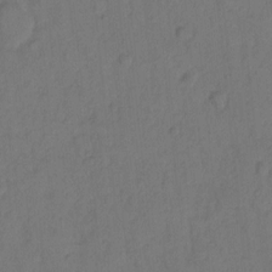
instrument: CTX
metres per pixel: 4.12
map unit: Hto
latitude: 7.3293
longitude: -61.4615
